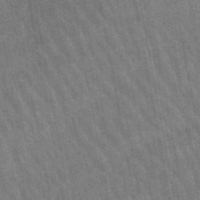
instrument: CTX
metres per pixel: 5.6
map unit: lHb
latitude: -46.1983
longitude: 78.3684
